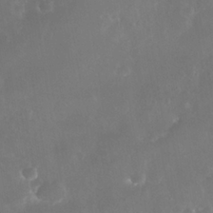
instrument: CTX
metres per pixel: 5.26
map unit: Nhe
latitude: -37.4076
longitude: -113.7072
